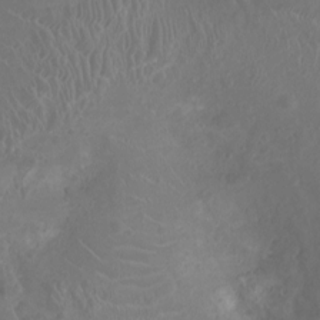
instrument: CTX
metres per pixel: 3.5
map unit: Ht
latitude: -3.4076
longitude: -16.5168
